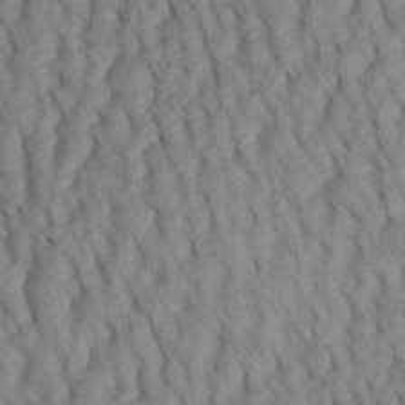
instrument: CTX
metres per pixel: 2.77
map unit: Aa
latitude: 30.4790
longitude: -138.5546
